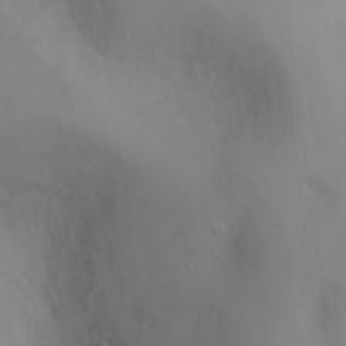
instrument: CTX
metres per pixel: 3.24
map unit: Ht
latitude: -6.7463
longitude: -30.6302
